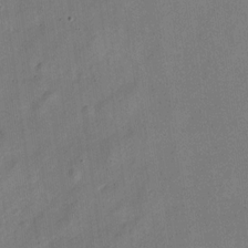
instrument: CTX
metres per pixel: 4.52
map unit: Nve
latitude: -24.9353
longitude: 106.5574
